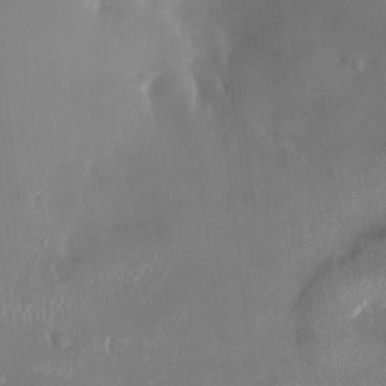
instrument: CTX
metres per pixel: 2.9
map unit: HNhu
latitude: 4.1578
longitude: -5.8583
